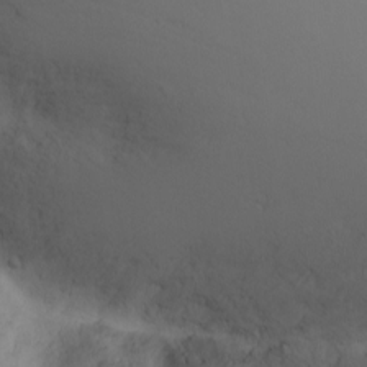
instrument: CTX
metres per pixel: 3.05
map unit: Nhu
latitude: -3.1053
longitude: -73.2348
